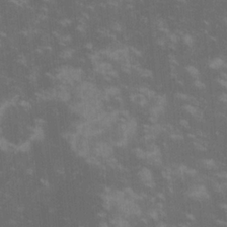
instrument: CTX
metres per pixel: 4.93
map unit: lHvf
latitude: -14.5196
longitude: -101.7450
